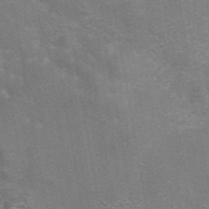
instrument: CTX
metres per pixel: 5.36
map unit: eAb
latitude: 42.4601
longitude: 106.5763
